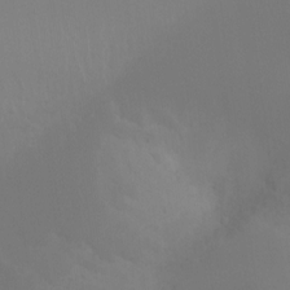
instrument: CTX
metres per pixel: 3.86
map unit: Ht
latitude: -16.6519
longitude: -46.6869
